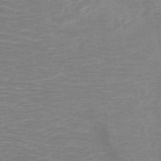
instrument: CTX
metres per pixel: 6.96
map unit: HNb
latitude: -49.4455
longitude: -45.0080
